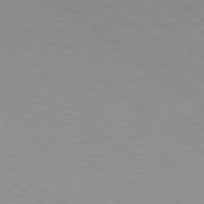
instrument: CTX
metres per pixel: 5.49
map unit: Hpe
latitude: 78.8380
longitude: -151.4237
